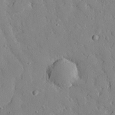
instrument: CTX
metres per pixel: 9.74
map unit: eHh
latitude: 28.1200
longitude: -77.5371
